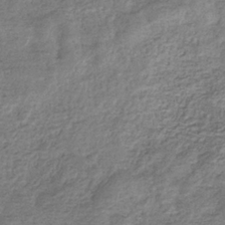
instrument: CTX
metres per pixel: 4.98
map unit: eHb
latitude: -34.4251
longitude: 77.6155
